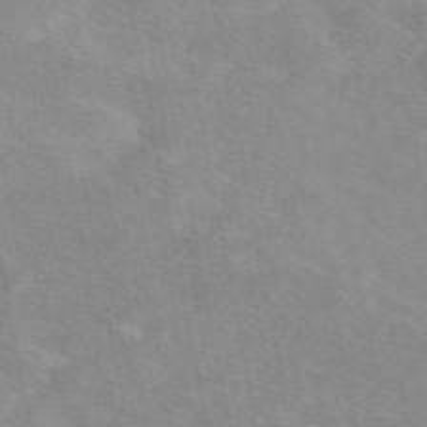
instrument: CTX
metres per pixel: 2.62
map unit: eAb
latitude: 48.4790
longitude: 120.7652
